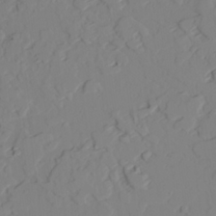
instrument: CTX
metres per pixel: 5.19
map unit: lAvf
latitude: 25.6504
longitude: -110.9892
